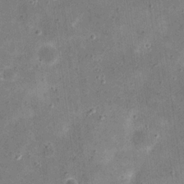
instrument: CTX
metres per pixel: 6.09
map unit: eHh
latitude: 21.4049
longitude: -66.3278
